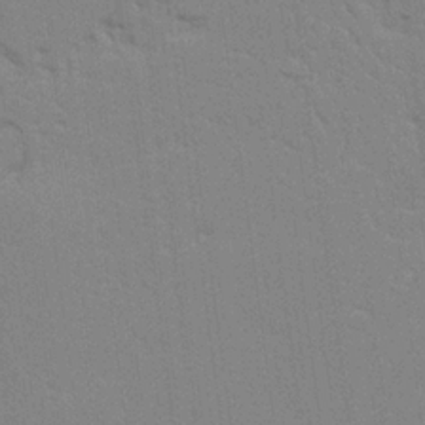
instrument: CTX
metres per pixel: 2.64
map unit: Ave
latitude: 23.8961
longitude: -130.3090
